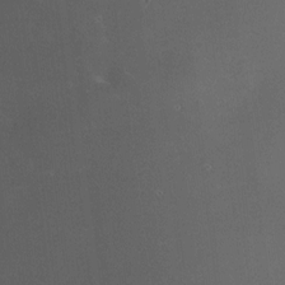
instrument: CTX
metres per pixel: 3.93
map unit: HNhu
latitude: 5.8016
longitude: 14.4818
